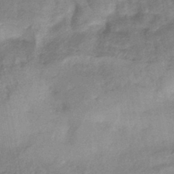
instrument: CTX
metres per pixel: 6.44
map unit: HNhu
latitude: -42.6140
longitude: 90.2551
